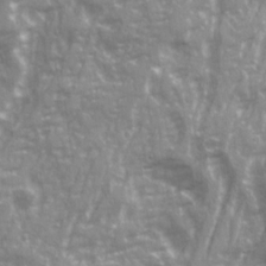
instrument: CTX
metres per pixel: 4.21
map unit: Ave
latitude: 21.3104
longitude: -132.8380
